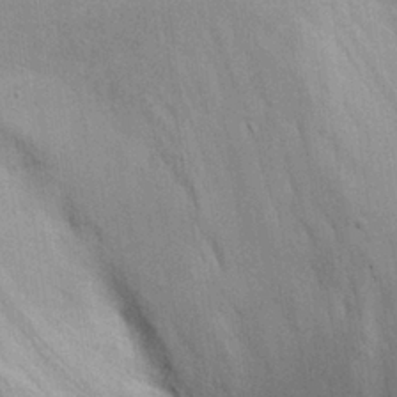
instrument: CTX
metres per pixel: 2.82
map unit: eHh
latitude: 26.2523
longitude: -68.7246
